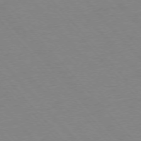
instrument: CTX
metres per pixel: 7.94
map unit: Ap
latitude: -76.3495
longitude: -86.4979
